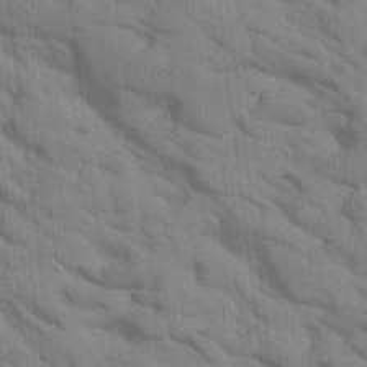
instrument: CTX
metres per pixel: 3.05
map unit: Htu
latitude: 1.9717
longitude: 143.4076
